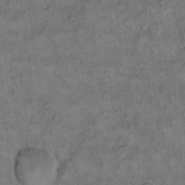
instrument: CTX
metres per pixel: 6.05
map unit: eHh
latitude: 13.5749
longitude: -64.7246
